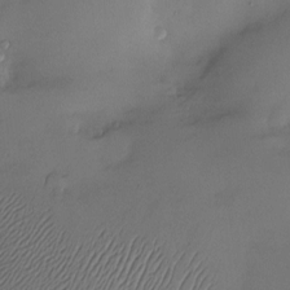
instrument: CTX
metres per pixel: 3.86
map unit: Nve
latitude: -10.7463
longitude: 173.3132
